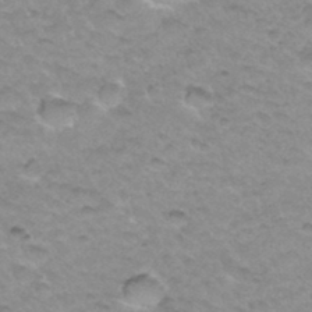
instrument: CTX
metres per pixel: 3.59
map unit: Hto
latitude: 34.6490
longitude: -48.6113
